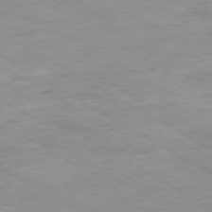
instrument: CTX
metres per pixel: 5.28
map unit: Ap
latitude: -80.4440
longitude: -74.3845
